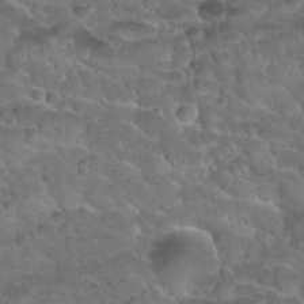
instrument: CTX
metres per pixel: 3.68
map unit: Nhu
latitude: 31.7261
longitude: -52.2712
